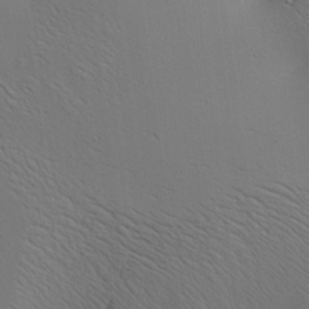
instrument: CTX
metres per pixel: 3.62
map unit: Aa
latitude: 18.8758
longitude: -141.2725
